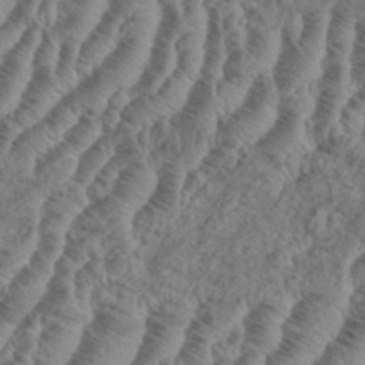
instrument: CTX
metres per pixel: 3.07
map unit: eHh
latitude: 37.1970
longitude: -136.3656
